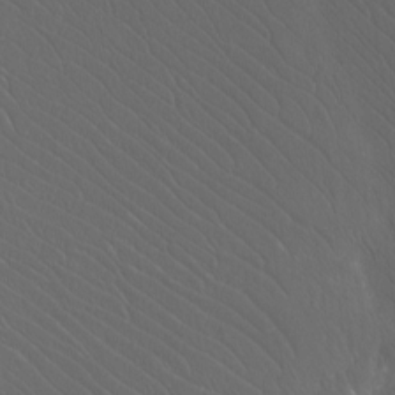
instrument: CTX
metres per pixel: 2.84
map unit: Htu
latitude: -11.9178
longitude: -72.4412
